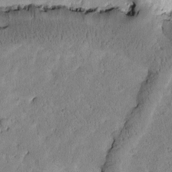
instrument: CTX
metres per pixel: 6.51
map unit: Htu
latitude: -0.3307
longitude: 175.6532
